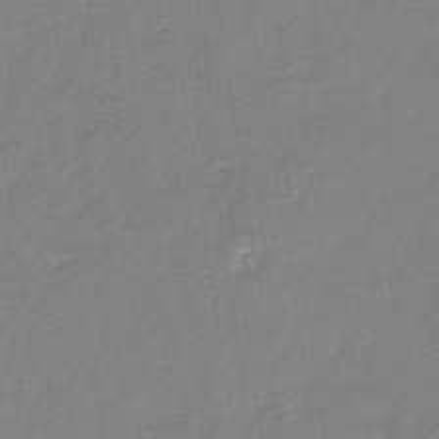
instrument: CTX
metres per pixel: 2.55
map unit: eHb
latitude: -35.1620
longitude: 73.5588
